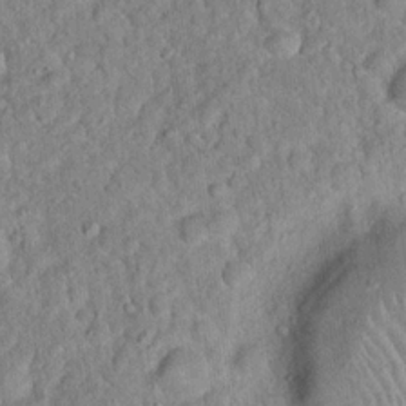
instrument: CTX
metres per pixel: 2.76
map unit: Hto
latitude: 17.3293
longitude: -52.5546
